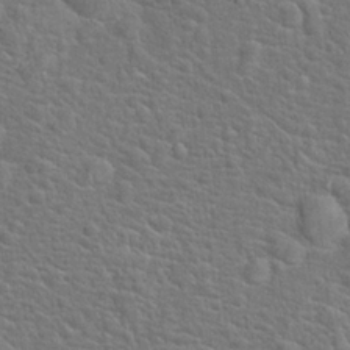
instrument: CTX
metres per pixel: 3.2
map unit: Hto
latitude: 18.6868
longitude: -43.2159
